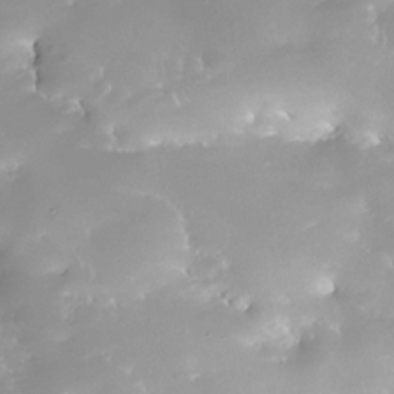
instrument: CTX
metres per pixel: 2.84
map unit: Nhe
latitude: -32.8219
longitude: -117.7639
